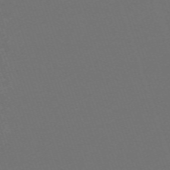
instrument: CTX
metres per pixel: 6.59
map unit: eHh
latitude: -63.6533
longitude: 52.1039
